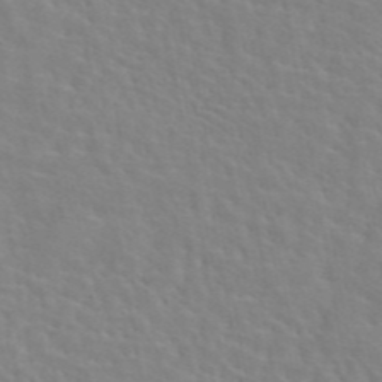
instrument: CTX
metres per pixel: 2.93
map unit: eAb
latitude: 45.1781
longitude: 112.9731
